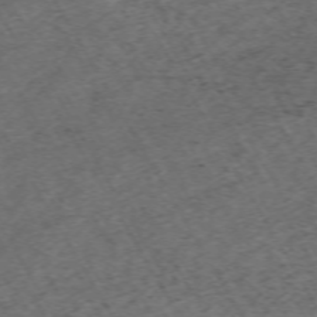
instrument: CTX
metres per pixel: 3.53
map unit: Hpe
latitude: -70.6141
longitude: 17.2187
